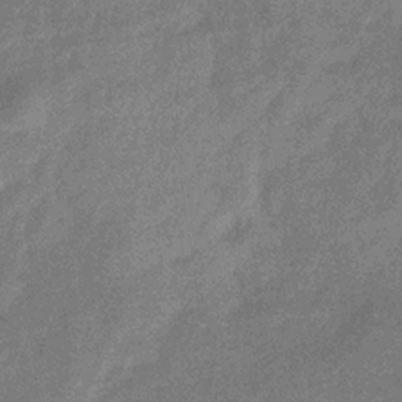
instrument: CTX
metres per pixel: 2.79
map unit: eHb
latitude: -31.3698
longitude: 74.5007
